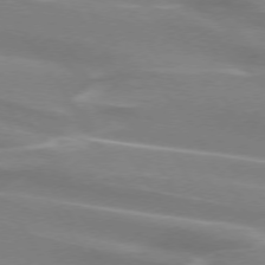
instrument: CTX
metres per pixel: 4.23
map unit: lApd
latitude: 73.9717
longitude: -61.3670
